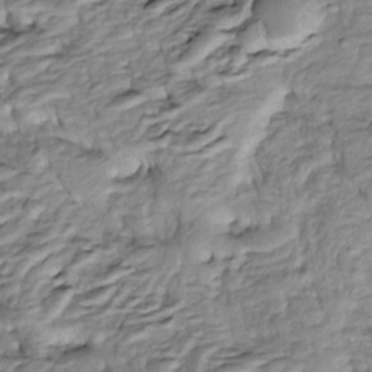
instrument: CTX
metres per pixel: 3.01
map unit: Htu
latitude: -5.7477
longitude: 154.3495
